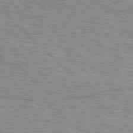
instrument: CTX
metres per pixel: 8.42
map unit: Hpe
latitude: 77.6882
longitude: -154.8002
